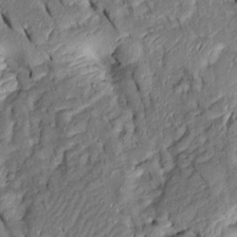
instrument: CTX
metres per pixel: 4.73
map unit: Htu
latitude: 0.8569
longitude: 149.2943
